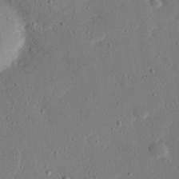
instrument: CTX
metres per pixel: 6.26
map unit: eHh
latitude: 25.3481
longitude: -80.9514
